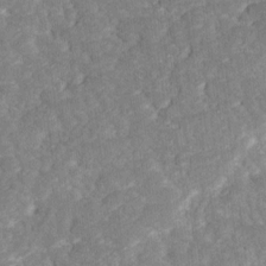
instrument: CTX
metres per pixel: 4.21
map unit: Ave
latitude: 17.4237
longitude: -135.2726
